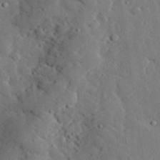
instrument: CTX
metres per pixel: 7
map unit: lHvf
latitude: 33.2915
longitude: -83.0647
